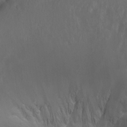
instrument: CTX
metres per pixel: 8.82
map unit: Aa
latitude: -13.3699
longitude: -67.1403
